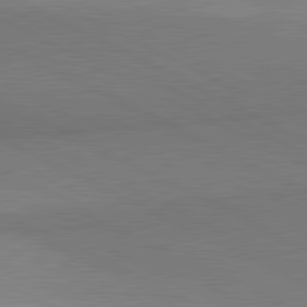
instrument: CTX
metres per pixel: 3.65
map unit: lApd
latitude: 81.3671
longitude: 158.0661
